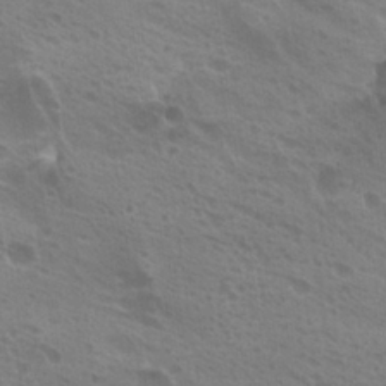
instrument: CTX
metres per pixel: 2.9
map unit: Hto
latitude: 25.1592
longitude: -38.7624
